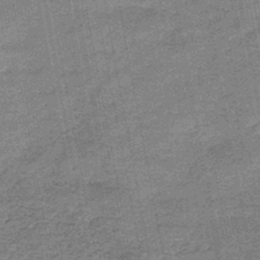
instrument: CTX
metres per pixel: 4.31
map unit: HNb
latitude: -47.3698
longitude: -36.2145
